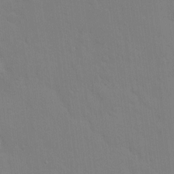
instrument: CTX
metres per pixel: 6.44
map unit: Hve
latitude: -10.8219
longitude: 175.8233
